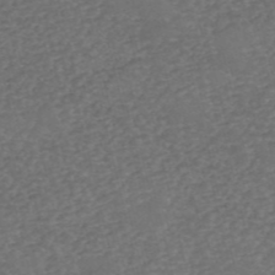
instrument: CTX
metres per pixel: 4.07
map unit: eHh
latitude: -54.9920
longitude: -90.1767
